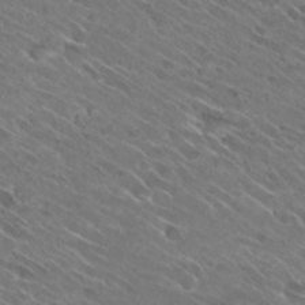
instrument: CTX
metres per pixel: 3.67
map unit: Hto
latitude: 29.2915
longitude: -43.9339
